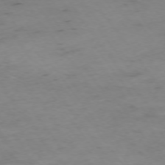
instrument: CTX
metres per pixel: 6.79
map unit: Ap
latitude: -74.8219
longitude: -79.6127
